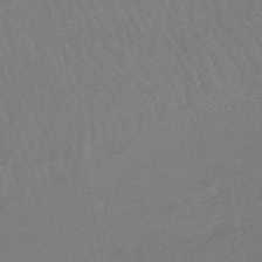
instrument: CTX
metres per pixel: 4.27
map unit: eHb
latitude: -48.8219
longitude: 86.2740
